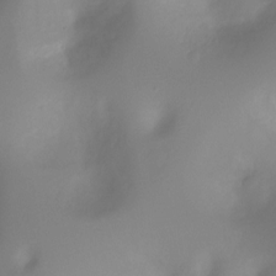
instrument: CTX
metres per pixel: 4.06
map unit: Ht
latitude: -11.5966
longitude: -45.7638
